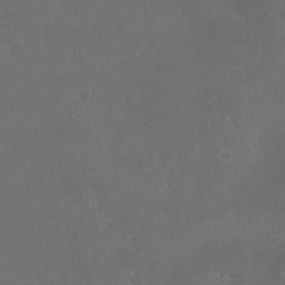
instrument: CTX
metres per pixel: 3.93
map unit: eHh
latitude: -4.2928
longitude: 19.7856
